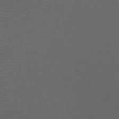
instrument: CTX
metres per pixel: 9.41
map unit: Nhu
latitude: -5.3131
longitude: -91.0647
